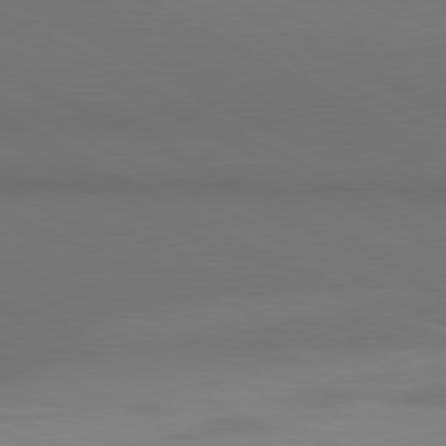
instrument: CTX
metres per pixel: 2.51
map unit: lApd
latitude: 80.7624
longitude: 139.0298
